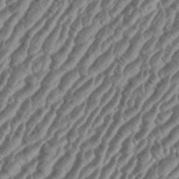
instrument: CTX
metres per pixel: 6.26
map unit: eHh
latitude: 36.7813
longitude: -135.5938
